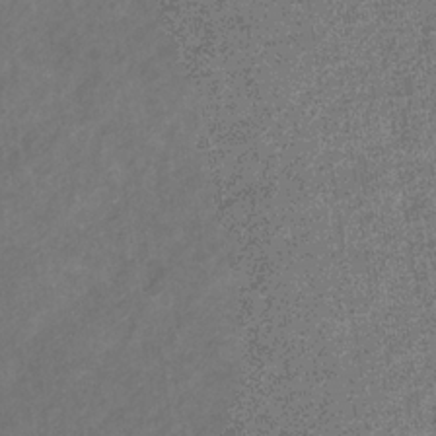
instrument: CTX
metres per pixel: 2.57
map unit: eHb
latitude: -31.1998
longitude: 70.6896
